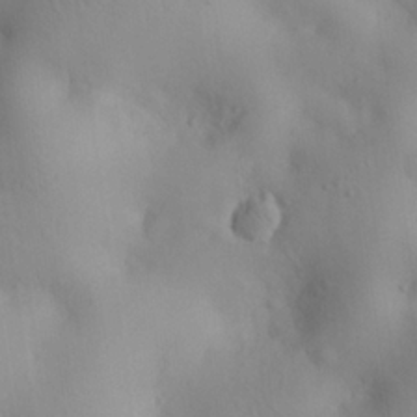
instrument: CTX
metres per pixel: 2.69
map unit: eHh
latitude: 25.9150
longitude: -64.8380
